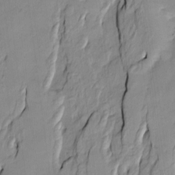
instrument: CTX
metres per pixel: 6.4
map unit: Htu
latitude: -9.7666
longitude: 176.3495
